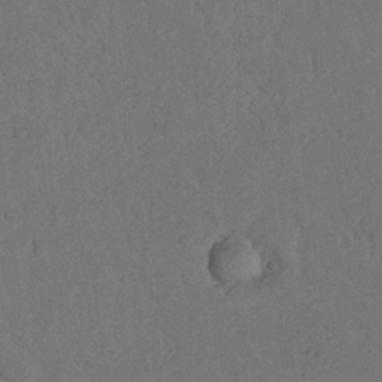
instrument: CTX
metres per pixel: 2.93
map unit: Nhu
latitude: 21.9528
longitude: -74.5735
